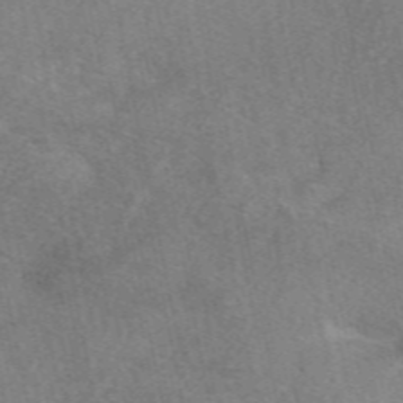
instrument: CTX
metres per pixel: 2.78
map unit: eAb
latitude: 48.8947
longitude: 121.1053
